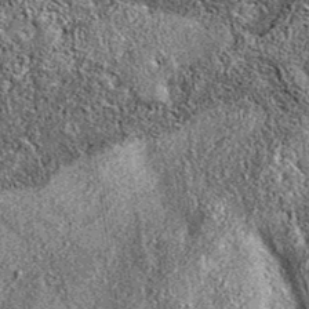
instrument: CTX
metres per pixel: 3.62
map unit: eAb
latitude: 36.7624
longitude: 111.0298
